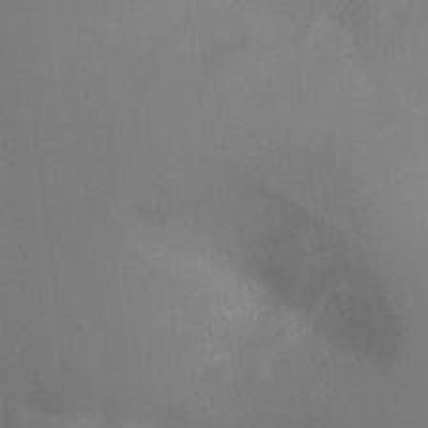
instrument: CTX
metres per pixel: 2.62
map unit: Ht
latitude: -9.1620
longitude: -31.1215
